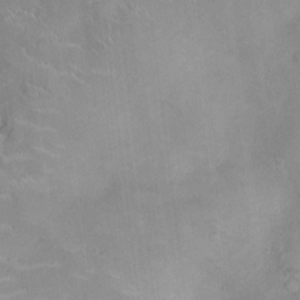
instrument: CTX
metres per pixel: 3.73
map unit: Ht
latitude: -4.8786
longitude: -14.9514
